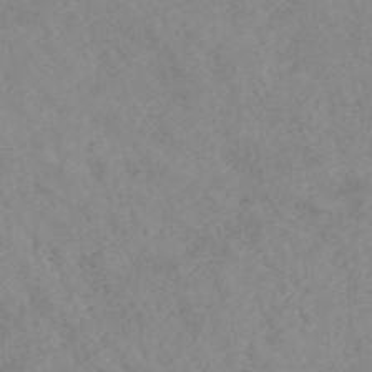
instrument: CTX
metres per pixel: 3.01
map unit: ANa
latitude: 42.6302
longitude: 27.1053
